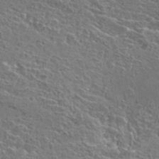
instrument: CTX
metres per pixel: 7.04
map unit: Hto
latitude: 25.8961
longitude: -45.0080
